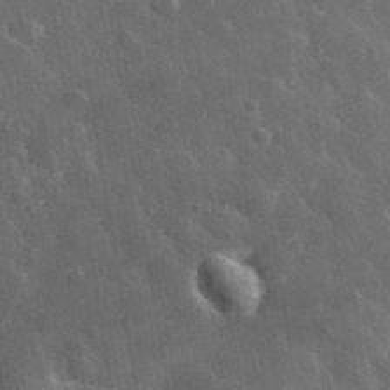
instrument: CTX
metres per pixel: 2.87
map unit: lHvf
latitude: 35.8016
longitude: -90.0633
